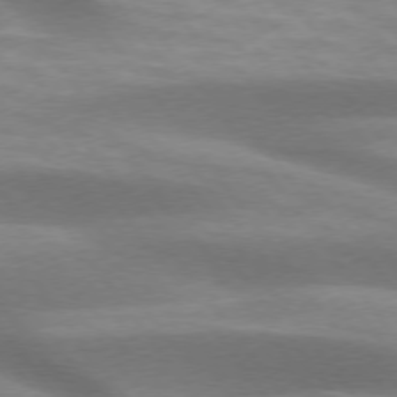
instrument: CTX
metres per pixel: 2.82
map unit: lApd
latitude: 74.7624
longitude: -50.1011
